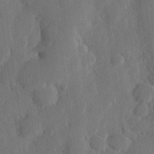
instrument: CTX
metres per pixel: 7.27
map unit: Hve
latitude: 25.9528
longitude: 149.9556
